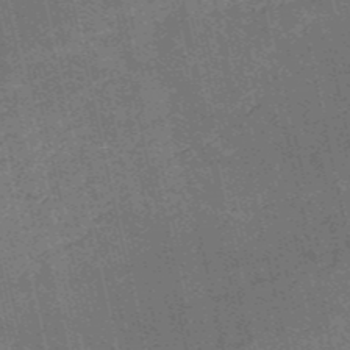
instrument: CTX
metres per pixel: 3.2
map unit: HNb
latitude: -51.8800
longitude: -41.2914
